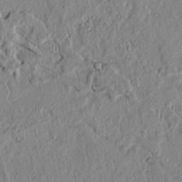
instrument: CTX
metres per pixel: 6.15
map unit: lAvf
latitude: 6.8569
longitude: 167.4643
